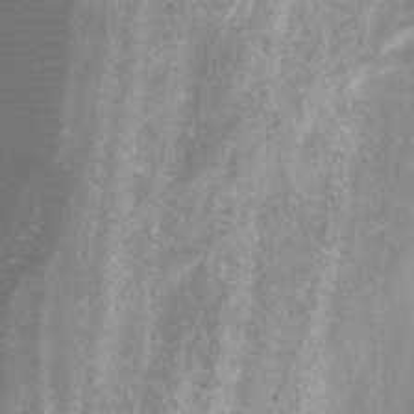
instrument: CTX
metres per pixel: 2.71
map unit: Ht
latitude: -4.4251
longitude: -62.4034
